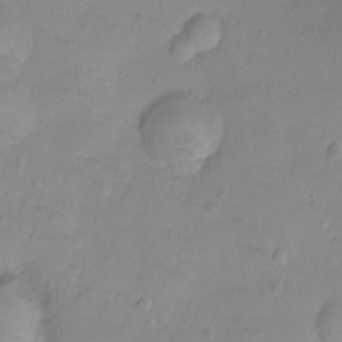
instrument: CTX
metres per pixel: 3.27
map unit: Ht
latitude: -9.1242
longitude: -35.8583
